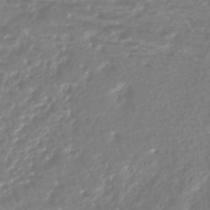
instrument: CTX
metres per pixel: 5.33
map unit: HNhu
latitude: -45.0864
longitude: 98.6140
